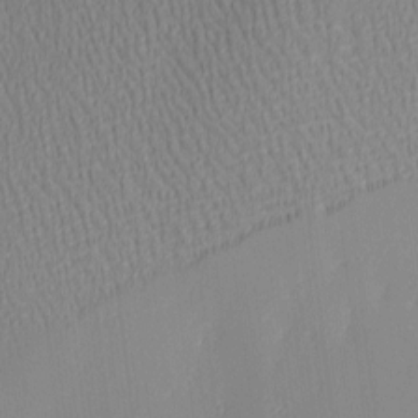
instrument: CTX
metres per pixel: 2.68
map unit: Nhu
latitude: 2.6301
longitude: -75.8961
